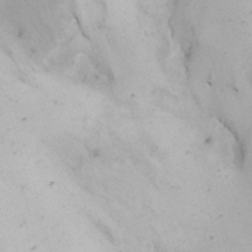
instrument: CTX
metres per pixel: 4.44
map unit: Nhe
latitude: -1.3321
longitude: -58.4790
